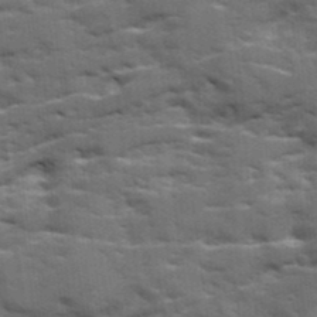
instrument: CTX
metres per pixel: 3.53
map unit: Ave
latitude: 19.1403
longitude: -130.1200
